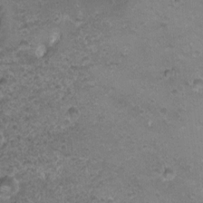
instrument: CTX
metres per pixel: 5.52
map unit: Ht
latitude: 3.3670
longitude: -19.4426
